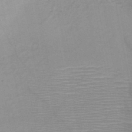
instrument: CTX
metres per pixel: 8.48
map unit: HNb
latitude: -46.8219
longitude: -41.1403
